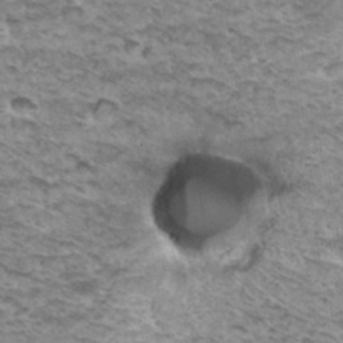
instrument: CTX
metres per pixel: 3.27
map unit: Hto
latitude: 34.3656
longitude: -40.0444
